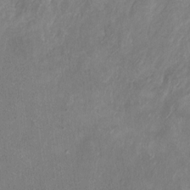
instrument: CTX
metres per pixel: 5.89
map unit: Ht
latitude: 5.3293
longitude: -36.4979
